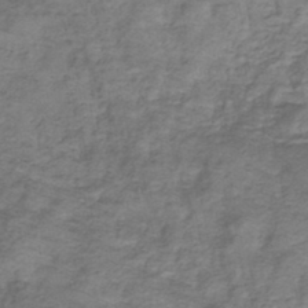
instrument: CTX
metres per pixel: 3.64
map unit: eHb
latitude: -33.4266
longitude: 75.5399
